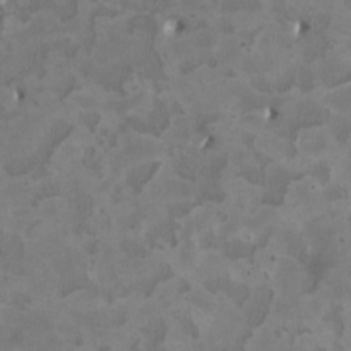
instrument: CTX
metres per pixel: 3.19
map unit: HNhu
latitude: 3.0836
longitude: -3.6505
